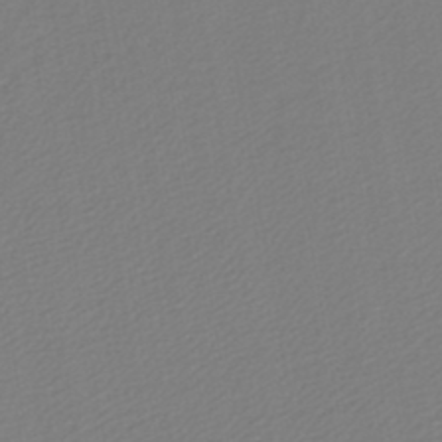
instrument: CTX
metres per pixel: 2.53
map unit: lHb
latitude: -45.7478
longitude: 60.0472
